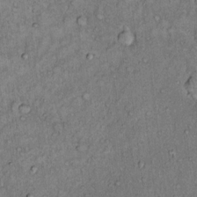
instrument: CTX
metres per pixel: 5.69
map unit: Hto
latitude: 14.0822
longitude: -57.4804
